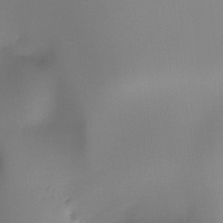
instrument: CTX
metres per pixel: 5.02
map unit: Ht
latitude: -16.4818
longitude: -48.6490
